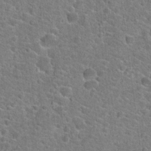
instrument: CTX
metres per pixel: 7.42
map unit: Hto
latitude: 21.8206
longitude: -44.4412
